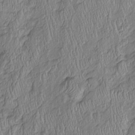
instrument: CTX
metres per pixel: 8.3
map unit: Htu
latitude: -5.9178
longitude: 155.8233
